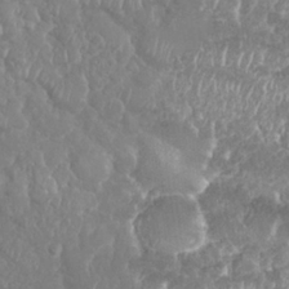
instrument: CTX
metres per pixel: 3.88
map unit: Nhu
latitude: 25.9717
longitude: -61.3481
